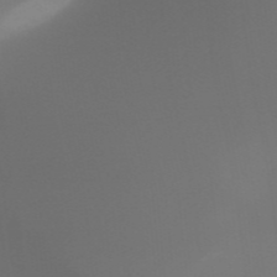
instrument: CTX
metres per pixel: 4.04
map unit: HNhu
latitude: -47.8989
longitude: 29.9178
